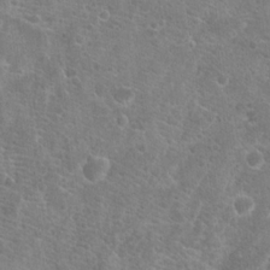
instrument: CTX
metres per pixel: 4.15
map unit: Hto
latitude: 18.5734
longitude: -41.4237
